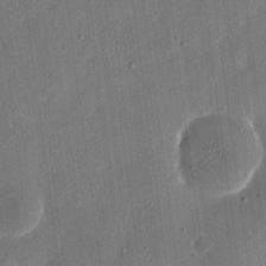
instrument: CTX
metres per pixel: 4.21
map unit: eHh
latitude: 16.9892
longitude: -69.8961
